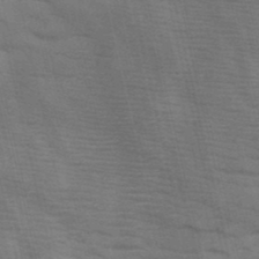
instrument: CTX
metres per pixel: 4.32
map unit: HNb
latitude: -46.8597
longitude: -48.1389
